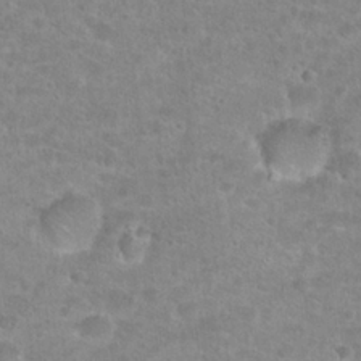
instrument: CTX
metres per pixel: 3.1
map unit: Hto
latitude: 25.0080
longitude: -48.1956
